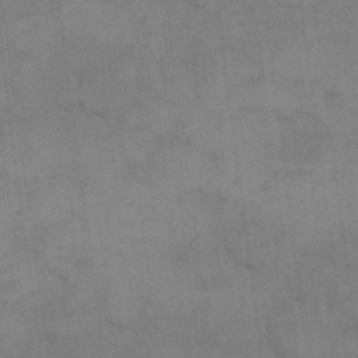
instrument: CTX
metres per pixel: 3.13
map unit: eHh
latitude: 17.2726
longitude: -66.1766
